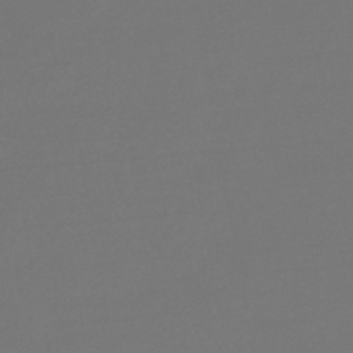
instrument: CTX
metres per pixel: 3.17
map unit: lHb
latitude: -45.5777
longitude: 76.3873
